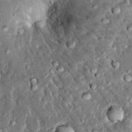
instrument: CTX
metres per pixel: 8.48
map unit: Hto
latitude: 15.4994
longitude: -35.4615
